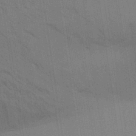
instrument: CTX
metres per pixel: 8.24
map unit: Aa
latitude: 31.2915
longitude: -139.7261
